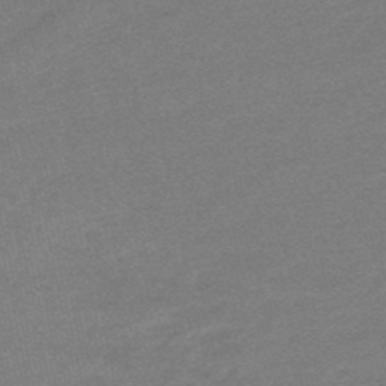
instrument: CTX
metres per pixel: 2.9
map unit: lHb
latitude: -48.9164
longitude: 82.8786
